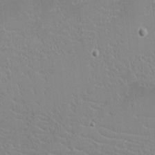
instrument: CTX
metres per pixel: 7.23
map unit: eHh
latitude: -2.2550
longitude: -84.8002
